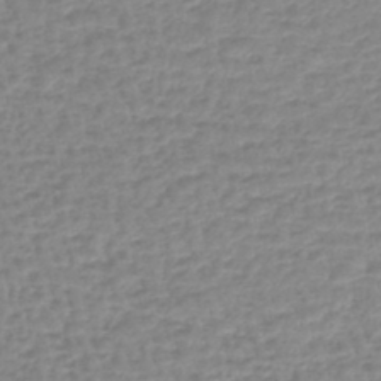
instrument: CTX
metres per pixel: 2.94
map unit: lHb
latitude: -44.0850
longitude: 67.7666
